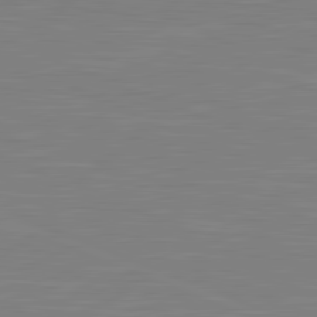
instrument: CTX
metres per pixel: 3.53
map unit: lApd
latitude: 81.8961
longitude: -169.7639
